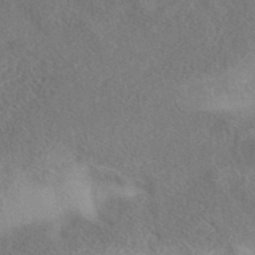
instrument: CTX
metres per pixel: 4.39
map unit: eAb
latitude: 41.0836
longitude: 103.1431
